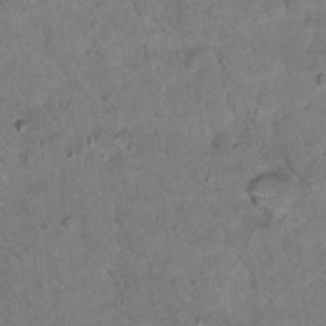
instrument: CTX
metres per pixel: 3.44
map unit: Hto
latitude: 15.6883
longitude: -37.1592
